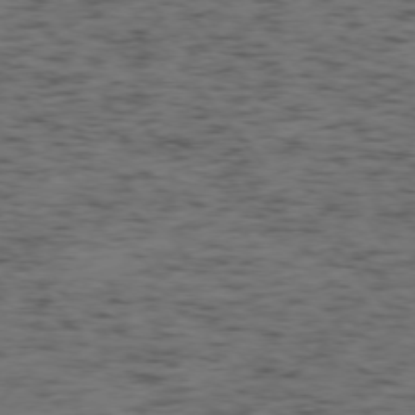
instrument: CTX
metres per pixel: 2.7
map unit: Ap
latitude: -76.0283
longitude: -61.6316
